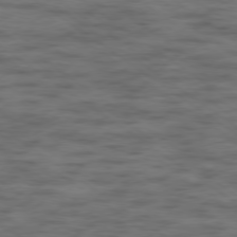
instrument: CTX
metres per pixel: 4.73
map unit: Hpe
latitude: -79.1809
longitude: -22.1389
